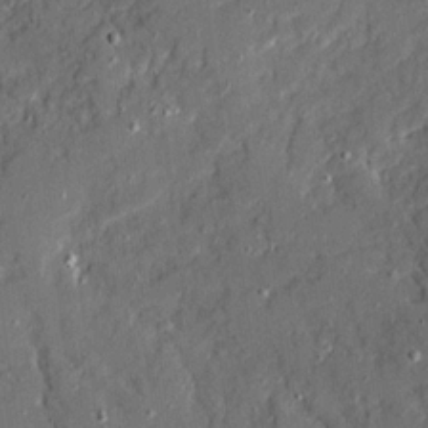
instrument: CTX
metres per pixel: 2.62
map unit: Ave
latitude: 19.2537
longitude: -128.4412
